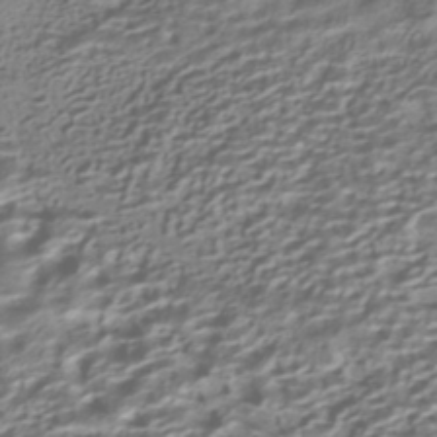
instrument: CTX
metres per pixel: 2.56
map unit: HNhu
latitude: -41.9556
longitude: 100.3873
